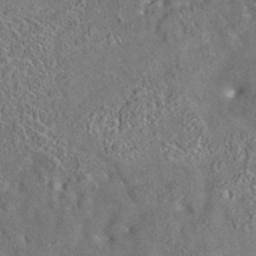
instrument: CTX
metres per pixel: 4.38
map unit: eAb
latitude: 35.2726
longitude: 112.1795
